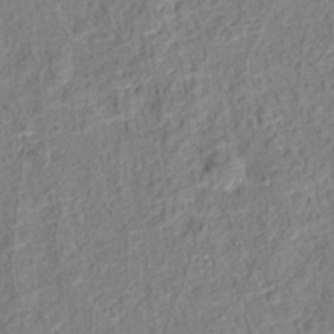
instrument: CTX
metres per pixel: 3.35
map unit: Hto
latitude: 13.1214
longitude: -38.4790
